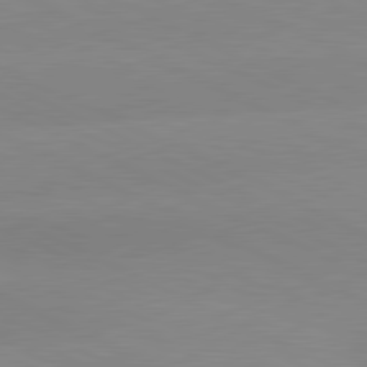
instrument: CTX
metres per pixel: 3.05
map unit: lApd
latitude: 81.2915
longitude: -151.5371
